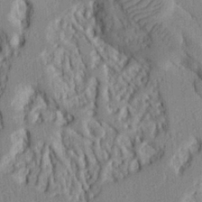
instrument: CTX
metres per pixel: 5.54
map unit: Ht
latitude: 8.6680
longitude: -76.2144
